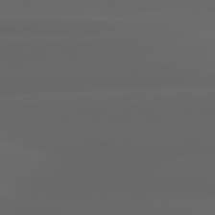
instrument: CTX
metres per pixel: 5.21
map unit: lApd
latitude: 82.8380
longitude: -135.3859
